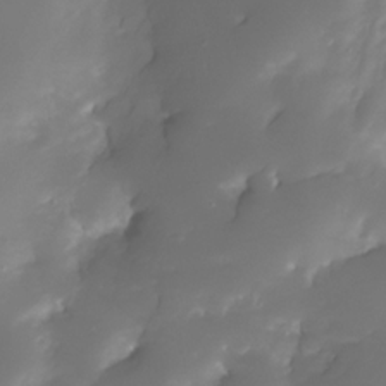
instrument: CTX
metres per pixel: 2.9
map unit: Nhe
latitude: -33.2754
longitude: -116.9892
